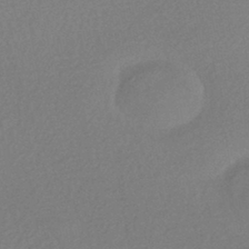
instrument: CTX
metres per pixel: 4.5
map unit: HNhu
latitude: -43.3698
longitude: 98.1417
